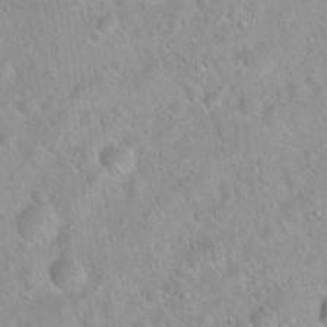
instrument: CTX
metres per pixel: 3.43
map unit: Hto
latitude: 20.5924
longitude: -53.1781
